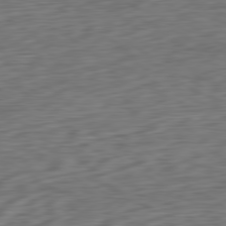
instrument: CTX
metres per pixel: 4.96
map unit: Ap
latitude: -80.7274
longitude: -69.2726
